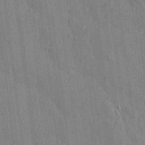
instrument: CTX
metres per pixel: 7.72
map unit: Htu
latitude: -7.7855
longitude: 176.5385
